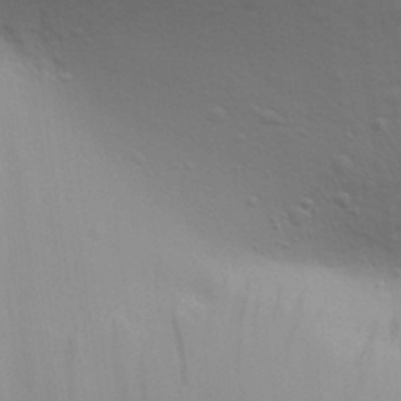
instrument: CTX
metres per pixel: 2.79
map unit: Aa
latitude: 30.3279
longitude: -139.5749
